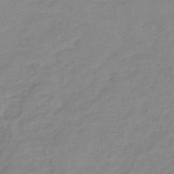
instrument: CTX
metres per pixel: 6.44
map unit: lHb
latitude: -40.2928
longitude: 61.6344
